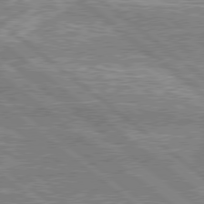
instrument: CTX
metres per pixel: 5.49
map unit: lApd
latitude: 79.0648
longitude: -157.8205
